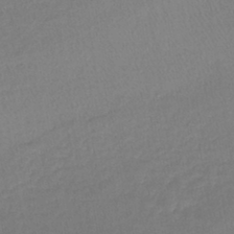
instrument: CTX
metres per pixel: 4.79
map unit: lHb
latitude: -42.0849
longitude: 58.9541
